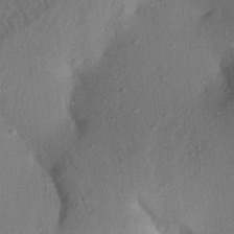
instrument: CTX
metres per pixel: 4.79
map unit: Aa
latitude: 21.5938
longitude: -147.5372
